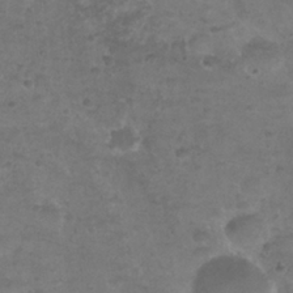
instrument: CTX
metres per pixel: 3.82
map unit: Nhu
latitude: 25.6127
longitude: -52.1011
